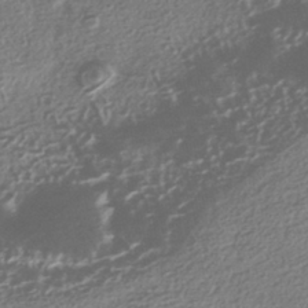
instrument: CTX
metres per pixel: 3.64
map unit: HNhu
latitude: -42.3306
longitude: 98.6140
